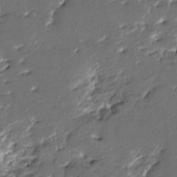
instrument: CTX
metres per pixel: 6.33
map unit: HNhu
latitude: 4.8947
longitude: -5.8394
